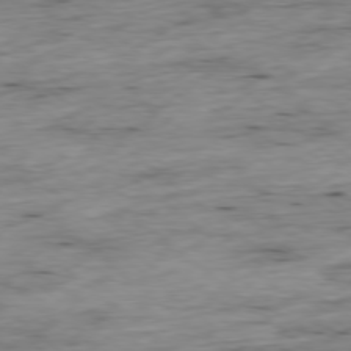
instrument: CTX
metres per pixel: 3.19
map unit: Ap
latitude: -78.5573
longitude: -91.1592
